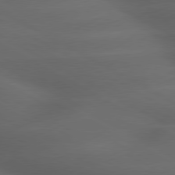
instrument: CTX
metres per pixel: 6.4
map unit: lApd
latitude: 79.4238
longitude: -118.9136
